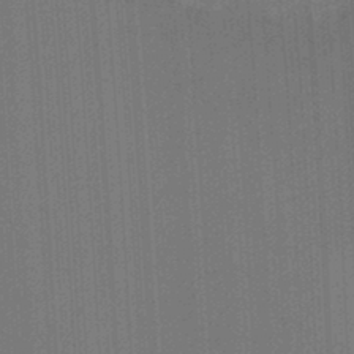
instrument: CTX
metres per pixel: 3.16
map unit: Ht
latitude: -2.6896
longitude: -27.4049
